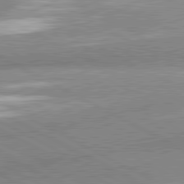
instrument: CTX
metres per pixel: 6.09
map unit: lApd
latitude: 81.2537
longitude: -163.1970
